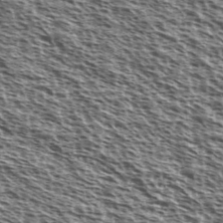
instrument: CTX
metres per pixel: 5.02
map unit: Ave
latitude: 38.4979
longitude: -110.7058
